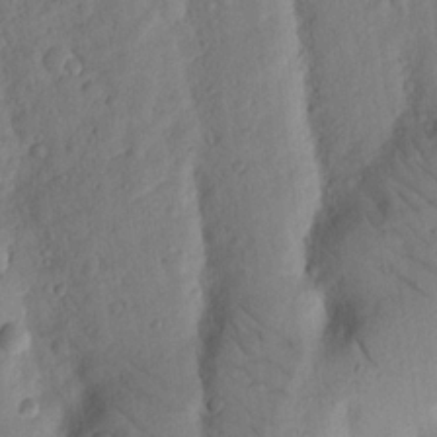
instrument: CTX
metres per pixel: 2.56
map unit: Nhu
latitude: 18.1766
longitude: -76.5923
